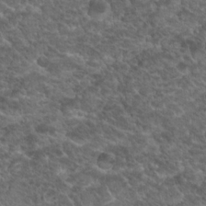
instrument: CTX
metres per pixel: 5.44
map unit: Hto
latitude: 19.2726
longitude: -36.1011
